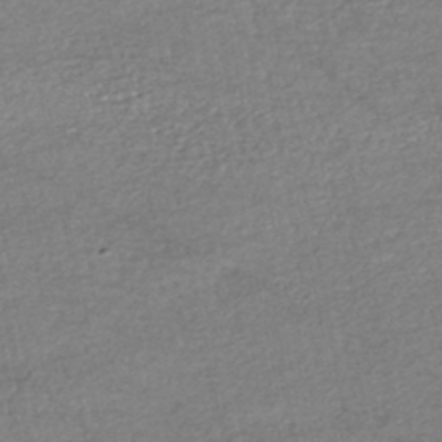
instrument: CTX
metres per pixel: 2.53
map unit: HNhu
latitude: -47.3509
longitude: 102.8408
